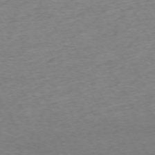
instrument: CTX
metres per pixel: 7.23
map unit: Ap
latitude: -72.3495
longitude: -69.8017
